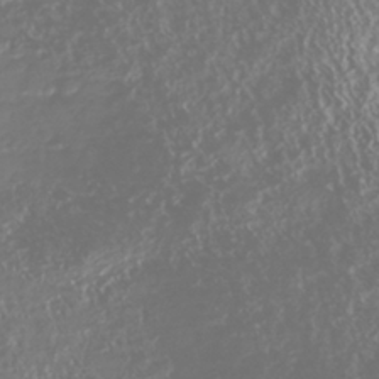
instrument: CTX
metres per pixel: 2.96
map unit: Nhu
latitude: -41.2943
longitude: -84.1767
